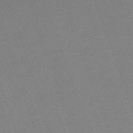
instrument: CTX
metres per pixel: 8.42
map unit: eHh
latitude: -64.1795
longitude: 50.9731
